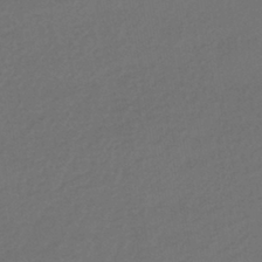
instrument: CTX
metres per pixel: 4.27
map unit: HNhu
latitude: -42.4251
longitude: 95.7477
